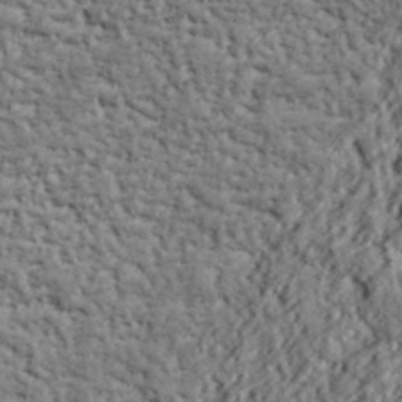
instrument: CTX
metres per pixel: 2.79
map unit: lHvf
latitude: 39.3482
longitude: -88.7247
